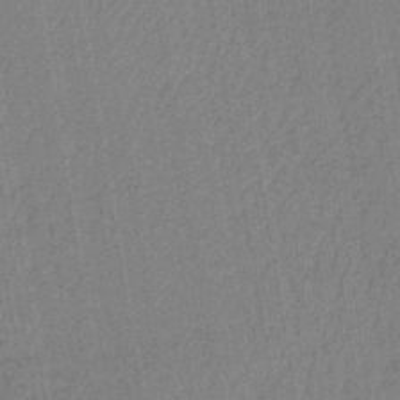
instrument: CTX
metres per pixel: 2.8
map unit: lHb
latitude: -42.4062
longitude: 62.8219
